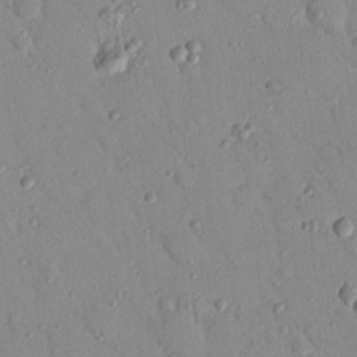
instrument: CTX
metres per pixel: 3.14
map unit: Nhu
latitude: 23.1970
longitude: -75.5749
